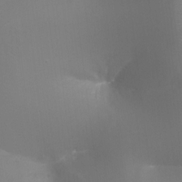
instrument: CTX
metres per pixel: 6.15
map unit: Ht
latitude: -16.5763
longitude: -42.2145
